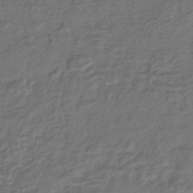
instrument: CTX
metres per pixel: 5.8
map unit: HNhu
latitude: -43.8800
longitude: 97.3321
